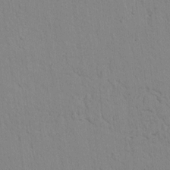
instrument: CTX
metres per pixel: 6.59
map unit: lAvf
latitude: 9.0836
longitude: 168.5573
